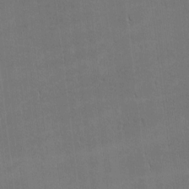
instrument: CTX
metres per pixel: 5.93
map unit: Nhu
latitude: 1.0647
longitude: -78.9514
